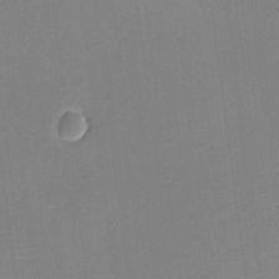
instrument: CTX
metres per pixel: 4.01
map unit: eHh
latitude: -3.3698
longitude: -80.2145
